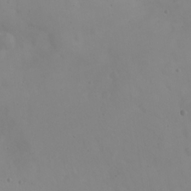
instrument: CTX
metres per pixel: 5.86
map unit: eHh
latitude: 24.8569
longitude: -64.2900
